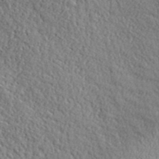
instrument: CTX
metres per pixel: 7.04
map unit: lHvf
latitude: 38.1956
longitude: -87.5560
